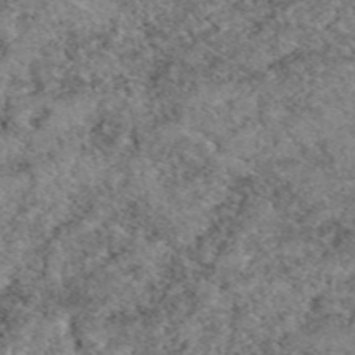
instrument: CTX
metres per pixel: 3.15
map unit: eAb
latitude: 49.3860
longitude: 110.0850
